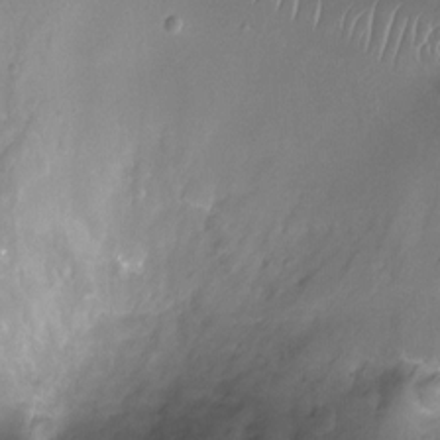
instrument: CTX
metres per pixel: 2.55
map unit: Ht
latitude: -8.8597
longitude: -20.1578
